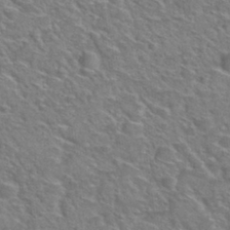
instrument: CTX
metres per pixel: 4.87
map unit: Hto
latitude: 30.3090
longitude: -48.7813
